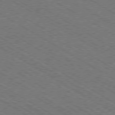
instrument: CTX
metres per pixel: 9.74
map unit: Ap
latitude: -79.5588
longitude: -78.8758
